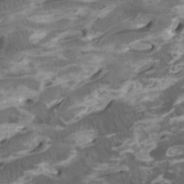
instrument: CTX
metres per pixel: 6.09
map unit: Htu
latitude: -7.0108
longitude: -48.8758
